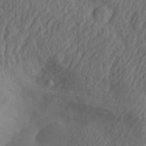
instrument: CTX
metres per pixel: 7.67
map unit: Aa
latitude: 32.4223
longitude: -141.2348
